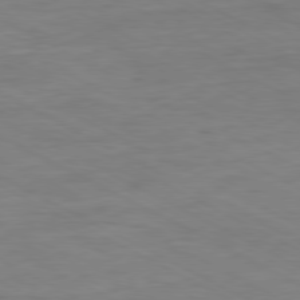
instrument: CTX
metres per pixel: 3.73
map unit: Ap
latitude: -80.5952
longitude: -76.5356
